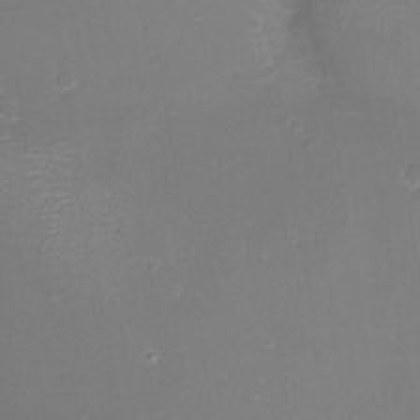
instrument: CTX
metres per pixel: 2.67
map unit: eHh
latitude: -3.3131
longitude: -75.8961
